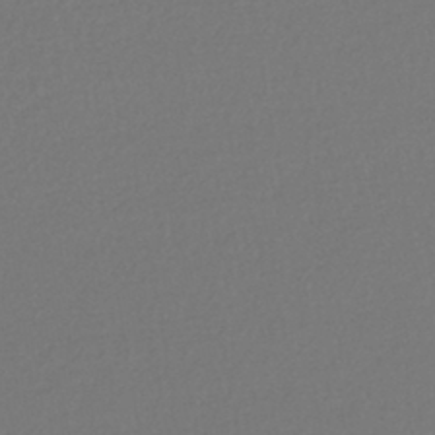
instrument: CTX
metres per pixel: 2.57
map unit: lHb
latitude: -42.3495
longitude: 68.8408
